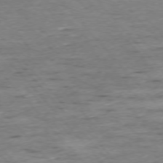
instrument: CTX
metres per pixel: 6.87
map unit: Ap
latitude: -75.9178
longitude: -89.8584
